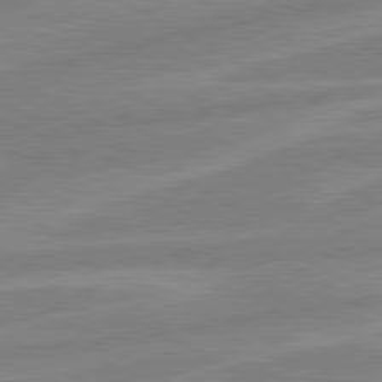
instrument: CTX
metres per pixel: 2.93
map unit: lApd
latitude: 80.8947
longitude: -168.4034
